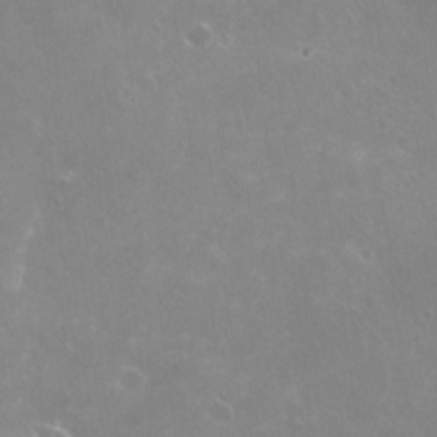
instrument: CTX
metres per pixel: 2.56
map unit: Nve
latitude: -18.5574
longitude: -59.7639
